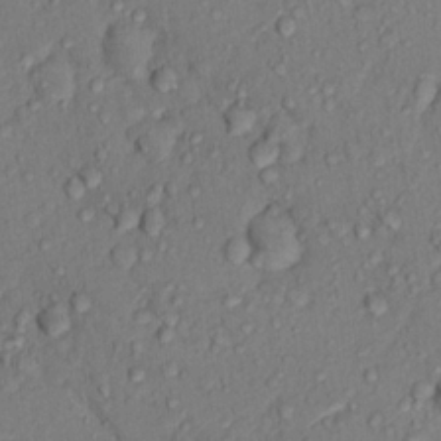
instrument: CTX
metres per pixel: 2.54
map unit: Hto
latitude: 15.1215
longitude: -30.8191
